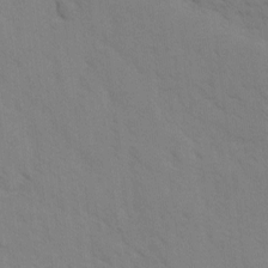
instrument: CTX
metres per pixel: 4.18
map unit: Ave
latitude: -1.1432
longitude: -111.5749
